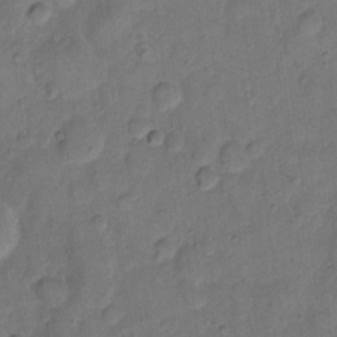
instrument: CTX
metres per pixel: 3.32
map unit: eHh
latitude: 11.7450
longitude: -64.5735
